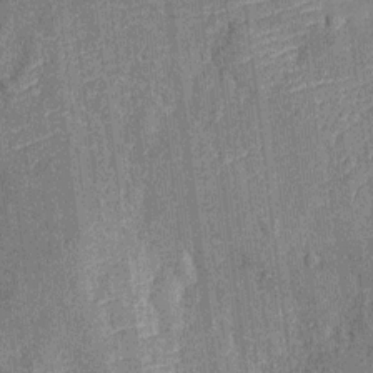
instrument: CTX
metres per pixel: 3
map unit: Ht
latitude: -12.1417
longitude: -23.5182
